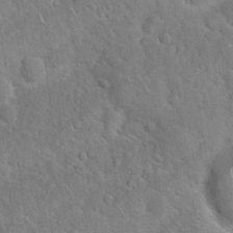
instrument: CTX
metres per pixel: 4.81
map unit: Hto
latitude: 19.0836
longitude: -51.4615
